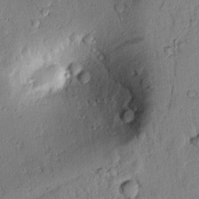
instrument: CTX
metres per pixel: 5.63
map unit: lAvf
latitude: 6.2711
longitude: 169.0108
